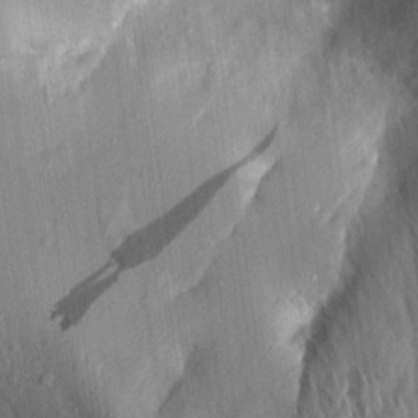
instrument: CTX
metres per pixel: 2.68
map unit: Aa
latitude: 15.0648
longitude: -146.8947
